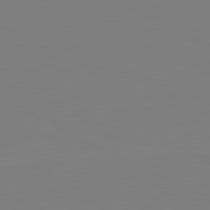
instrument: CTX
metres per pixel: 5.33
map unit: lApd
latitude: 81.2915
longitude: 150.6707
